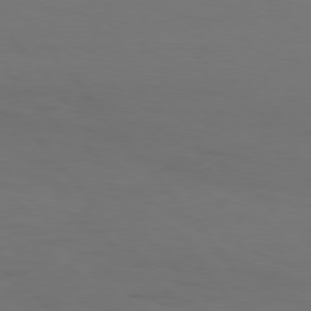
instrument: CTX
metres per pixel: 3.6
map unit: Hpe
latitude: 75.9906
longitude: -138.9892
